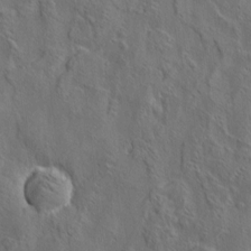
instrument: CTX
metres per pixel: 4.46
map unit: eHh
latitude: 6.8002
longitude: -76.4412
